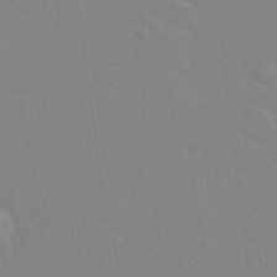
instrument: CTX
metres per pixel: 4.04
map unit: Hto
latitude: 16.7057
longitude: -39.6316
